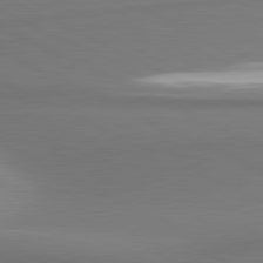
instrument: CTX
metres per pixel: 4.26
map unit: lApd
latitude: 81.1781
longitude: 176.5952
